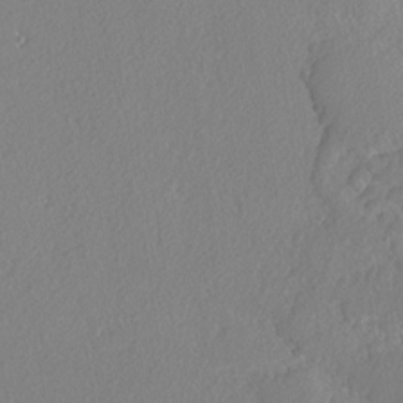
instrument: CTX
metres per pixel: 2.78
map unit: lAvf
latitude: -5.1620
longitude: -108.5734
